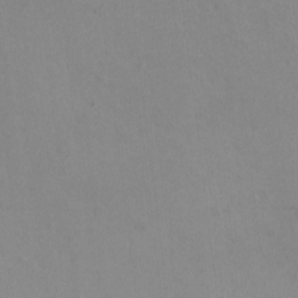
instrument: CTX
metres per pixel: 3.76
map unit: HNhu
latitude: -1.2565
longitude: -1.9717
